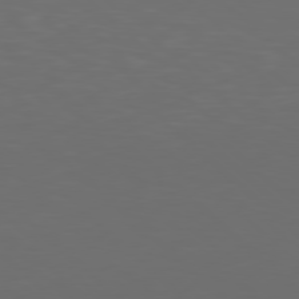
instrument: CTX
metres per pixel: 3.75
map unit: Hpe
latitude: 77.7071
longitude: -168.8002
